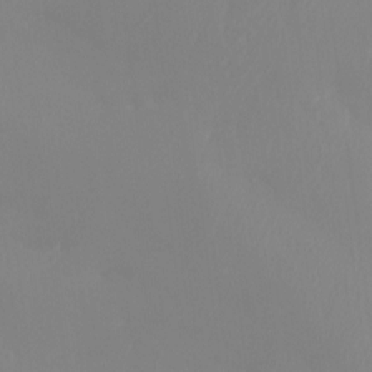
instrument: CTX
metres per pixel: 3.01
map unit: Htu
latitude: -15.0865
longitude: -47.6127
